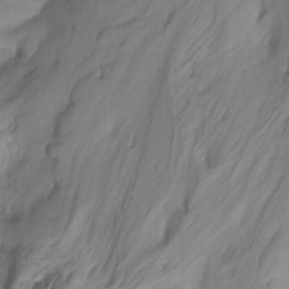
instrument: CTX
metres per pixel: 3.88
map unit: Ht
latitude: -14.3873
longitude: -52.8380
